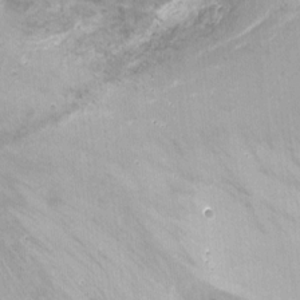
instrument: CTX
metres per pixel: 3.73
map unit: Ht
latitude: -2.4817
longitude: -33.1781
